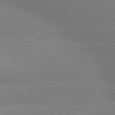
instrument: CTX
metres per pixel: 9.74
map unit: lApd
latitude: 80.2711
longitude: -148.6491
